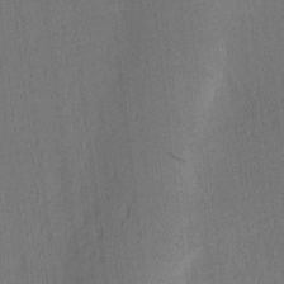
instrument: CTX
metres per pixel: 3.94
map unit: Ave
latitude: 13.0648
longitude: -107.0269
